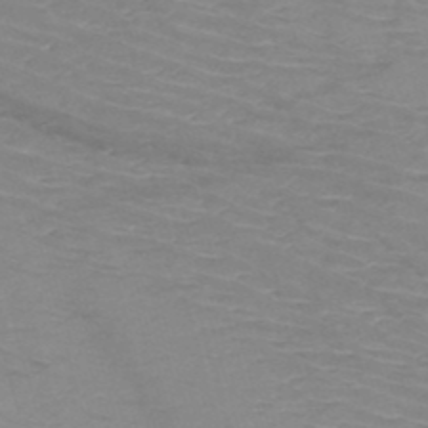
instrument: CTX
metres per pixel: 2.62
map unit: HNb
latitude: -49.8423
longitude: -46.5168
